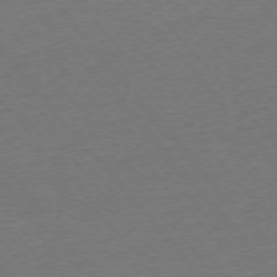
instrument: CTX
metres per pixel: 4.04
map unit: Ap
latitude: -75.8234
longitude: -94.5357
